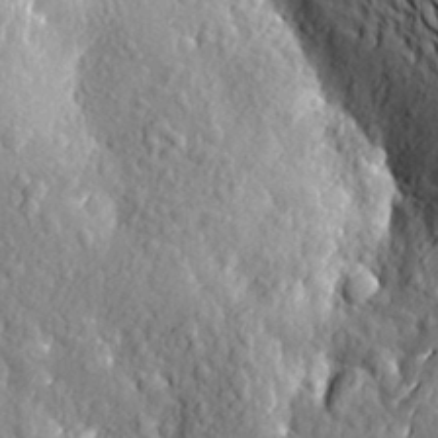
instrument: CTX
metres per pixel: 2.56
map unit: Aa
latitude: 20.2334
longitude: -149.9717
